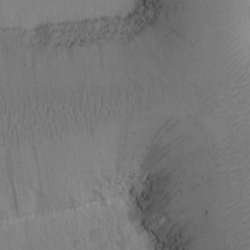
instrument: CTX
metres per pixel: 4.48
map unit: Htu
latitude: -0.2929
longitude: 173.6722
